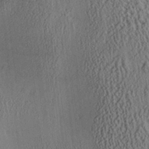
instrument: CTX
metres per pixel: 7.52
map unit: Aa
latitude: 25.8394
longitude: -134.6679
